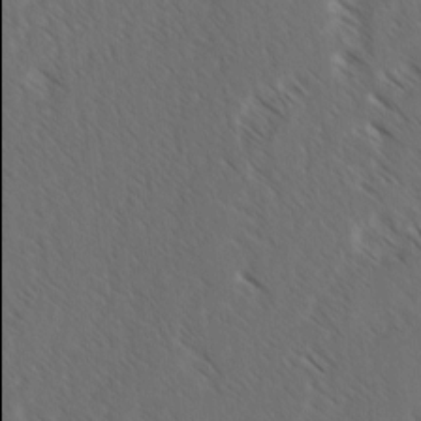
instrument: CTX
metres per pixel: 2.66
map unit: lAvf
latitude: -3.3509
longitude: -113.9906
